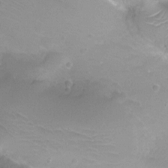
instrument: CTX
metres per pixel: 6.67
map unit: Ht
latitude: -6.7652
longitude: -19.5749
